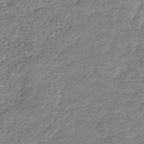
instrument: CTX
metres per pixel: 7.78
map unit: eHb
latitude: -37.1431
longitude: 80.6897
